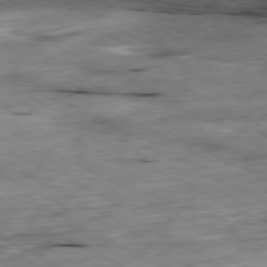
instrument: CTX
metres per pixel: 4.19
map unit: Ap
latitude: -80.5952
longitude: -69.7828
